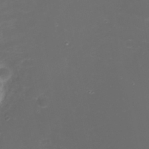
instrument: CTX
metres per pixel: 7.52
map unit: Nhu
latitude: 22.6112
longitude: -63.3482
